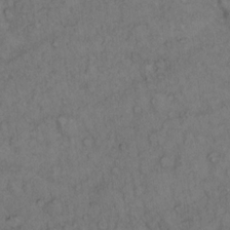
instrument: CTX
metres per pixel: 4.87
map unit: Hto
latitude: 12.8002
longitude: -57.4048
